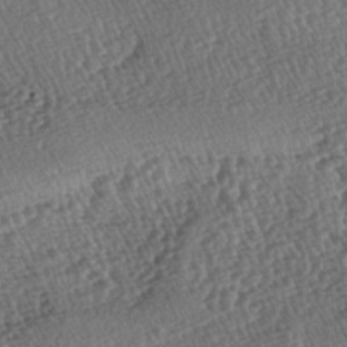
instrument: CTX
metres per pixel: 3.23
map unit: lAa
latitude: -3.6343
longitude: -122.7246
